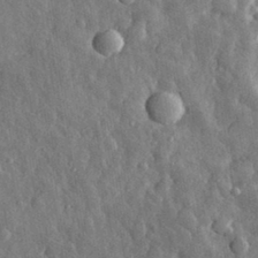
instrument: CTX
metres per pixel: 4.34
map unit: eHh
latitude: 31.3482
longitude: -79.8773
